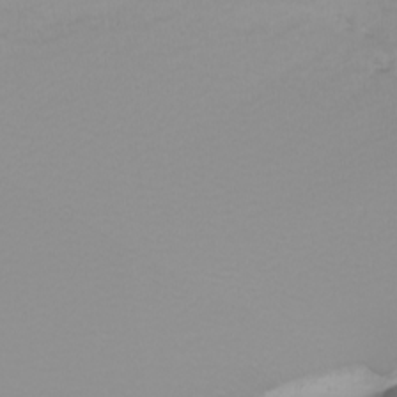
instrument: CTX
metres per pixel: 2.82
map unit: Nhu
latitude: -8.6518
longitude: -95.2159
